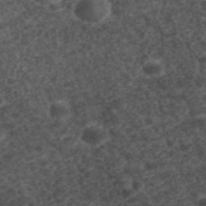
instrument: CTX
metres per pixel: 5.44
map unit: ANa
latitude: 41.7449
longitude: 26.8974
